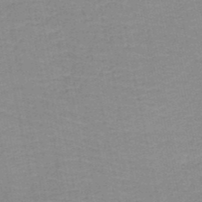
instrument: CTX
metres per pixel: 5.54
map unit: HNb
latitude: -49.8045
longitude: -49.0269
